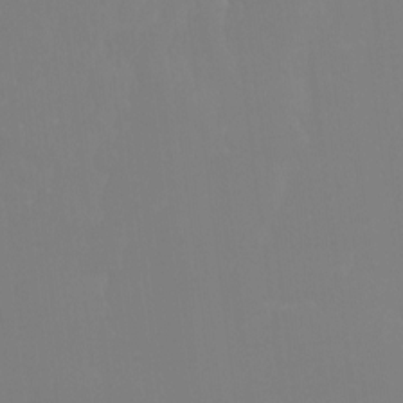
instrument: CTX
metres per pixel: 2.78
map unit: Ht
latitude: -4.5196
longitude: -60.6868
